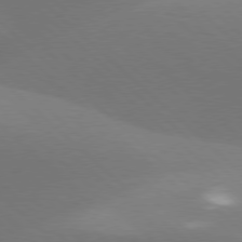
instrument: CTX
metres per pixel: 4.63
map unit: lApd
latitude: 77.6694
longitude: -51.8583
